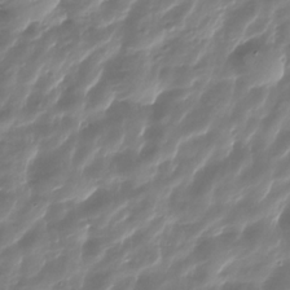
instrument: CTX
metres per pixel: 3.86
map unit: HNhu
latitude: -25.2376
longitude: 50.7841
